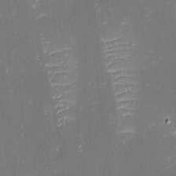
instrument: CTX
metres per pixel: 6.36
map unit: eHh
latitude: -2.9352
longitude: -86.2522
